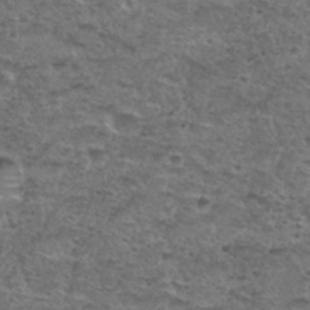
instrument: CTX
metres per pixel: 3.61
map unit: Hto
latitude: 30.2523
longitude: -48.4034
